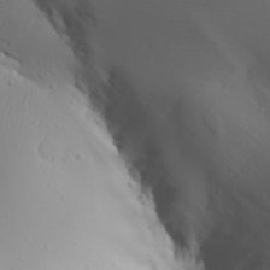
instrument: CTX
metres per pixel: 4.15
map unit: Aa
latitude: 31.3104
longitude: -132.7435
